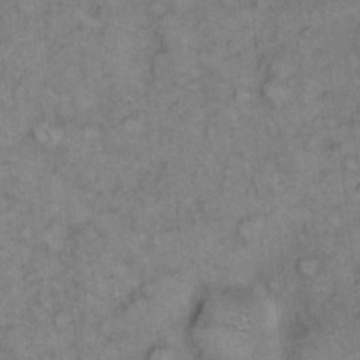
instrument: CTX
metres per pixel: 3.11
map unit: eHh
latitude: 8.7813
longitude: -63.5371
